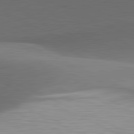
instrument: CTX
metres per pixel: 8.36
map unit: lApd
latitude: 81.7450
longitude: 134.4251
